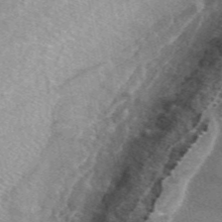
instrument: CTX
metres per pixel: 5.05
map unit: eAb
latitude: 48.1767
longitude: 116.9919
